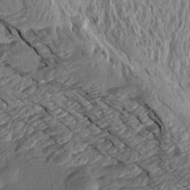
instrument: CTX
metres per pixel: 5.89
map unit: Aa
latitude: 14.4601
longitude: -144.1011
